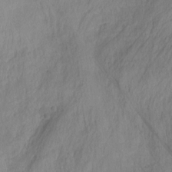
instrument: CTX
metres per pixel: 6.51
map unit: Hto
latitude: -7.4454
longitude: -50.7057
